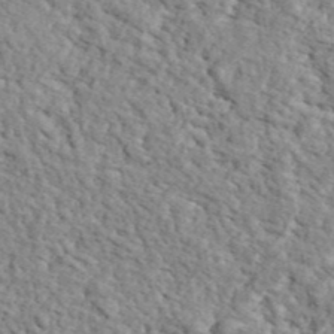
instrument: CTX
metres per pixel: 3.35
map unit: ANa
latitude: 43.8206
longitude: 45.7856
